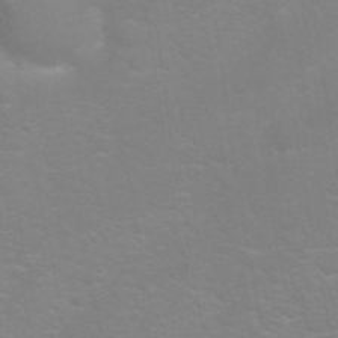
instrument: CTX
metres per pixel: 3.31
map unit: Nhu
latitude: 27.4804
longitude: -61.6694
